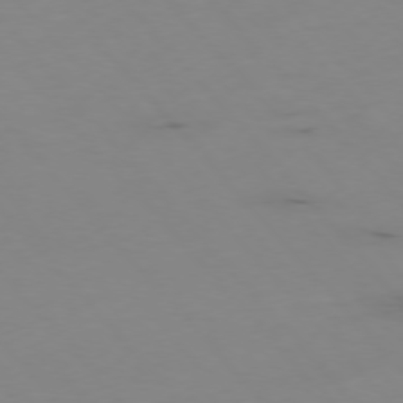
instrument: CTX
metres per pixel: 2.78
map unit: Hpe
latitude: -76.6896
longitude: -19.2726
